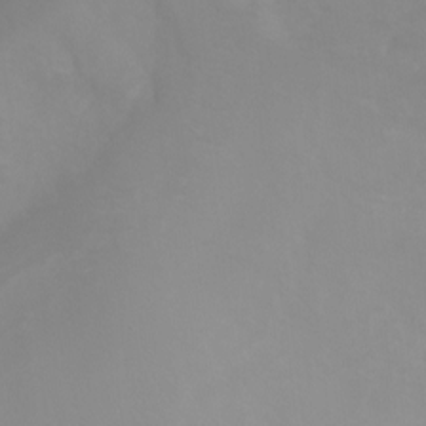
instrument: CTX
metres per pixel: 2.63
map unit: Ht
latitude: -0.2362
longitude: -38.8758
